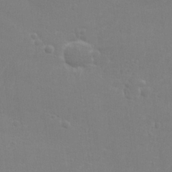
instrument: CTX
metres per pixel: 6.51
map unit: lHvf
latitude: 24.0444
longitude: 141.1620
